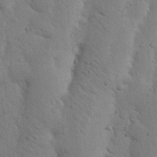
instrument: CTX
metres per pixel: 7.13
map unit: Nhu
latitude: 20.4601
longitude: -74.5546
